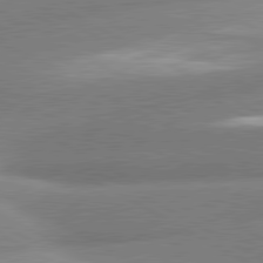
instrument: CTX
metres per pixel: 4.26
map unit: lApd
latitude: 80.7624
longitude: -163.3293
